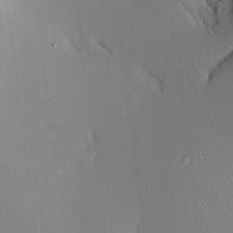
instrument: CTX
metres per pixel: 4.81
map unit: Aa
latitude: 20.5735
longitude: -145.0080
